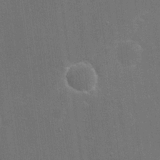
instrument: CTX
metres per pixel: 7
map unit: eHh
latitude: 20.6680
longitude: -68.2712
